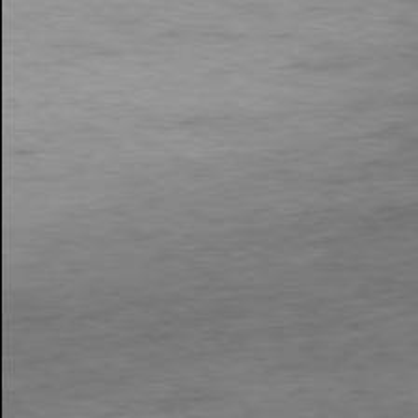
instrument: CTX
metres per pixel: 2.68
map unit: Ap
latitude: -79.1431
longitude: -77.9906
